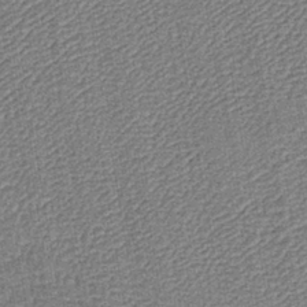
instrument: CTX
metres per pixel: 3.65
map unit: lHb
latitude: -40.3873
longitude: 63.5777
